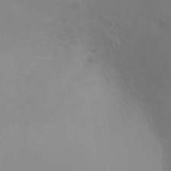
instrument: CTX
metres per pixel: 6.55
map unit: Ht
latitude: -8.3495
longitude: -34.1200
